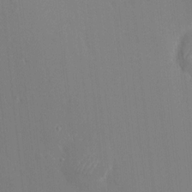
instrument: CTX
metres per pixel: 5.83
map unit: HNhu
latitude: 7.7639
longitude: 3.9367
